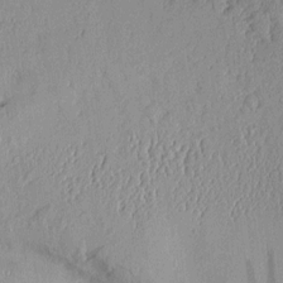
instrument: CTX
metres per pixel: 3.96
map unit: Aa
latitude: 10.4790
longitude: -128.1956
